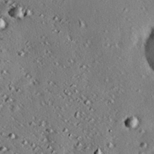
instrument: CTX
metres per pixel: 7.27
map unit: eHh
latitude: 22.3656
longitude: -90.1767
